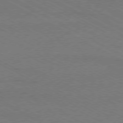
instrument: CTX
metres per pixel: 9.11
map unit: Ap
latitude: -79.5777
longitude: -82.2144
